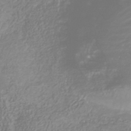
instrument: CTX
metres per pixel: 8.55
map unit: Nhu
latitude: -41.1620
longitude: -84.3089
